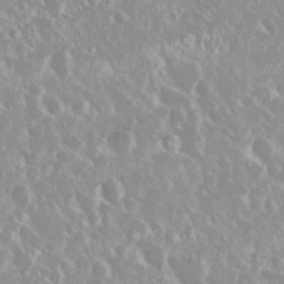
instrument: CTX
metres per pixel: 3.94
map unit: Nhu
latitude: 28.9513
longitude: -61.4615
